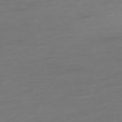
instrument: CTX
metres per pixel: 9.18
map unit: Hpe
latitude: -75.8423
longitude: -14.8191
